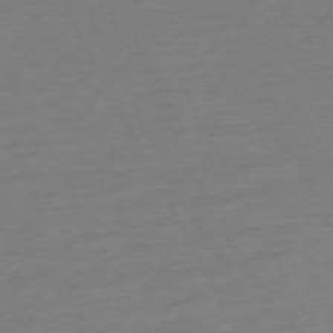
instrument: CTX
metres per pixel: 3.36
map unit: Ap
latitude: -74.0283
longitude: -69.7450
